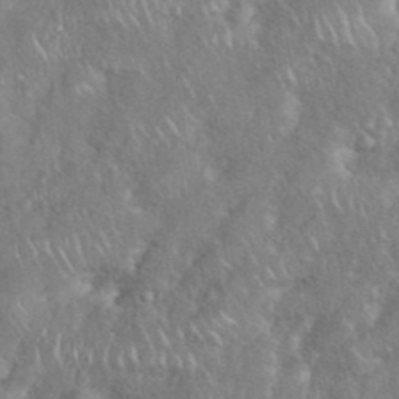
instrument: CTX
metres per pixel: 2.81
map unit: eHh
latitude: 38.3845
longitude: -57.9717
